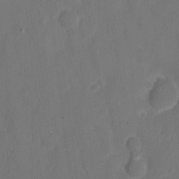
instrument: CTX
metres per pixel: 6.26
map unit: eHh
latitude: 6.5924
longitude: -66.5545
